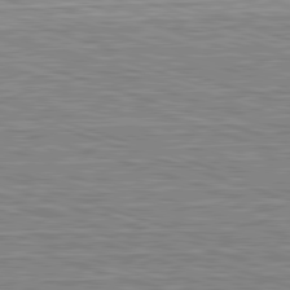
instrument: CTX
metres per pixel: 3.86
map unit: Hpe
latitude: -82.7463
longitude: 9.5966
